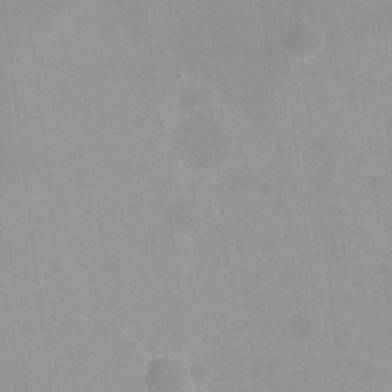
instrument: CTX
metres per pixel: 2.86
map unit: Hto
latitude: -8.1039
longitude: -41.8205
